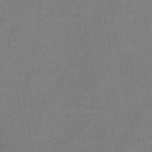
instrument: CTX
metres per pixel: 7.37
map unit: HNb
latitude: -45.7667
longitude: -37.2915
